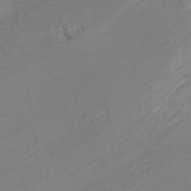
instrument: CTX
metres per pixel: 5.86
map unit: Nhu
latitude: -8.1228
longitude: -73.2348
